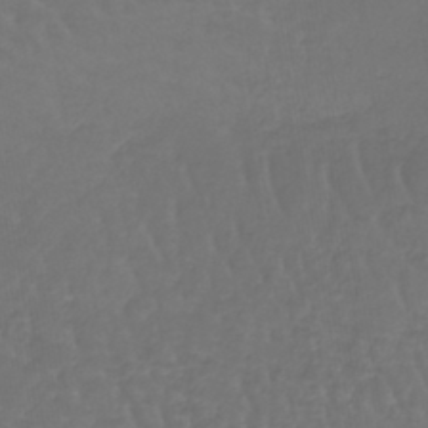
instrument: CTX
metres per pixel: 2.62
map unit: lHb
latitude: -42.8219
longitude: 66.2361
